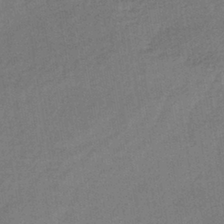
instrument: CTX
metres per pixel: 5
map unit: lHb
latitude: -38.3873
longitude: 71.5777
